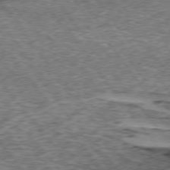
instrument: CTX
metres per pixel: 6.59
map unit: lApd
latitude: 74.4790
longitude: -76.4601
